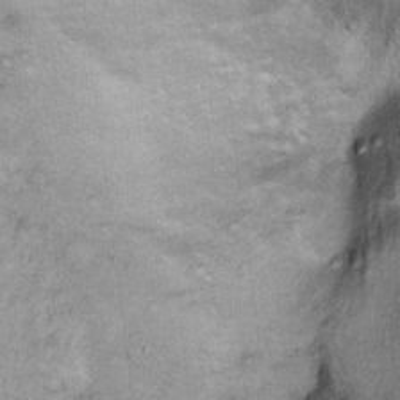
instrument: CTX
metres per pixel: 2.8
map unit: Ht
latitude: 13.4427
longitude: -40.5734
